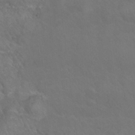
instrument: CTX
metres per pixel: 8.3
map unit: Nhu
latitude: 26.5924
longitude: -54.3656
